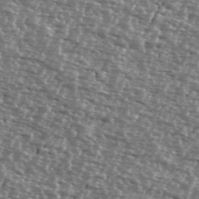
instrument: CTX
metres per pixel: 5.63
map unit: Ave
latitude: 39.2537
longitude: -112.3278
